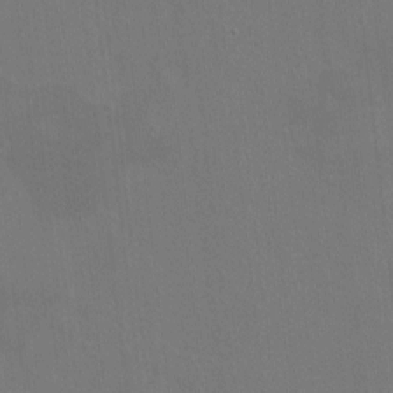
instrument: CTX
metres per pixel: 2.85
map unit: HNhu
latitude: 5.7450
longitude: 4.3495
